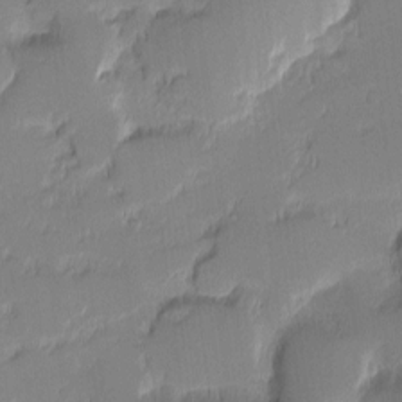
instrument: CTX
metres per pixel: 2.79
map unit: eHh
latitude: -1.9556
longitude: -83.4993
